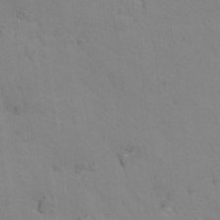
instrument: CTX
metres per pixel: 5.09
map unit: Nhu
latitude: 16.6302
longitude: -33.2915
